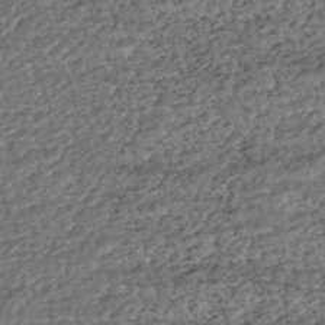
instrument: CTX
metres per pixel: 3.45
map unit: HNhu
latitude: -43.8044
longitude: 107.6533
